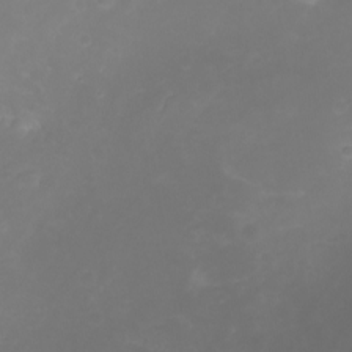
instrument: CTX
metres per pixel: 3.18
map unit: Aa
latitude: -8.7463
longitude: -71.1592
